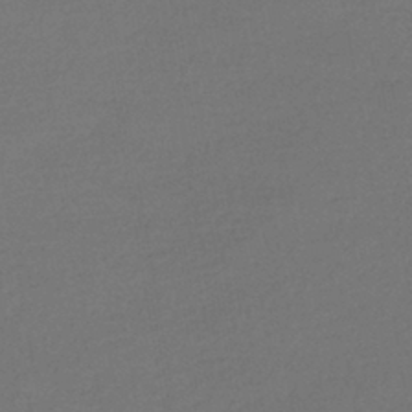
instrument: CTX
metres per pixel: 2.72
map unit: HNhu
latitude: -42.4817
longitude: 95.1998
